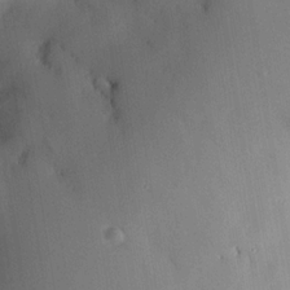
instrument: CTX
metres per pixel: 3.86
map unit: HNhu
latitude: 15.2537
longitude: 12.2929
